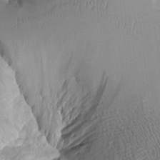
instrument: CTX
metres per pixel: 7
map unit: Aa
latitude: 10.9325
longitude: -126.8191
